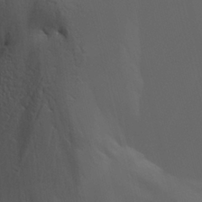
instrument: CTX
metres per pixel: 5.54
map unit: Aa
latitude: 29.2159
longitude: -132.2712
